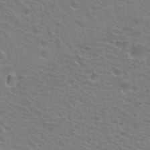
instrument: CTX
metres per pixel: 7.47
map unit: Hto
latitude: 34.3467
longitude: -39.5749
